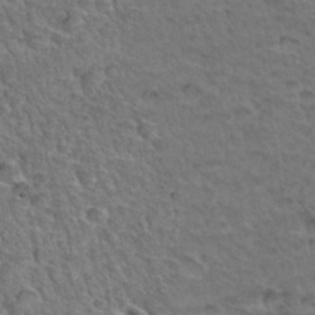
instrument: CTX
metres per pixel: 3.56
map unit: Hto
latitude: 35.1592
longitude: -46.4223
